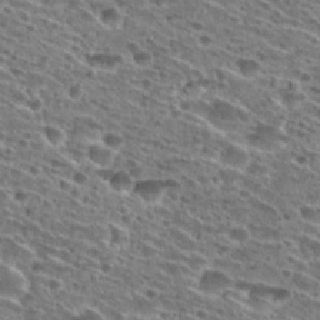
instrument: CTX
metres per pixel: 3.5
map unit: Hto
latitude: 28.7435
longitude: -45.8961
